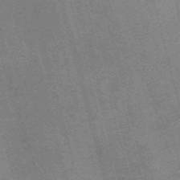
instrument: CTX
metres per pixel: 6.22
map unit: Nve
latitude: -59.3887
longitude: 65.3888
